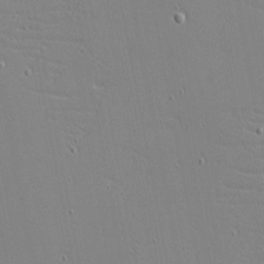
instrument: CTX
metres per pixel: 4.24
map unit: eHh
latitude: -3.8422
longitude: -81.1403
